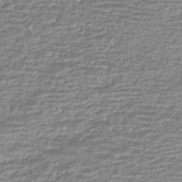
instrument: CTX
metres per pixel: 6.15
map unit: HNhu
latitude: -44.0094
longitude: 98.8597
